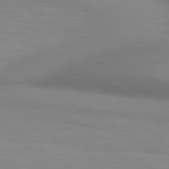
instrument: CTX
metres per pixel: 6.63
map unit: lApd
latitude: 80.4412
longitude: 124.3306
